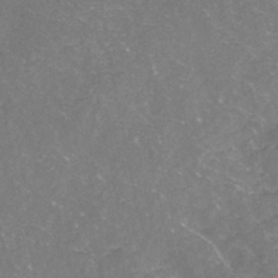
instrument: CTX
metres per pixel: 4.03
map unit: ANa
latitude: -38.8408
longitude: 95.9745
